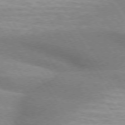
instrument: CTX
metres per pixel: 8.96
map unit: lApd
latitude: 74.9514
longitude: -63.2537
